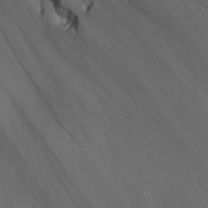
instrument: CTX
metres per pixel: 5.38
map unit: Nhu
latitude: -4.8786
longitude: -86.5734
